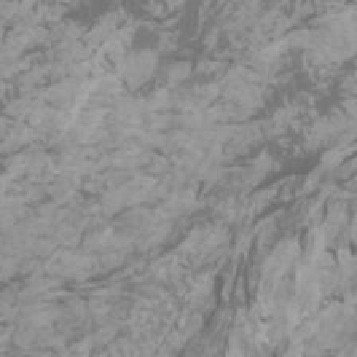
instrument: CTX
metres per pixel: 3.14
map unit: Htu
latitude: -5.3320
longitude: -74.2334
